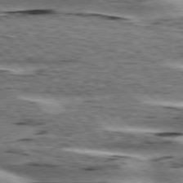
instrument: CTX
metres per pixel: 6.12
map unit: lApd
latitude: 76.7057
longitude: -78.8191
